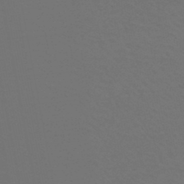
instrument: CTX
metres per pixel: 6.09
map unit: HNb
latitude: -47.6155
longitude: -44.0633
